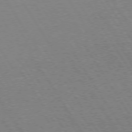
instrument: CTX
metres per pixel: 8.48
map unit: Hpe
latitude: 73.7261
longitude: -129.4615
